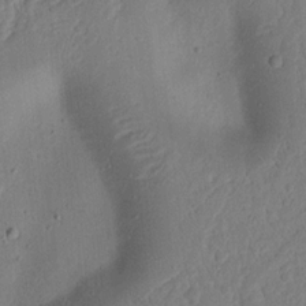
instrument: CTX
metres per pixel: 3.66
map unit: Ht
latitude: 14.4979
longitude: -74.9136
